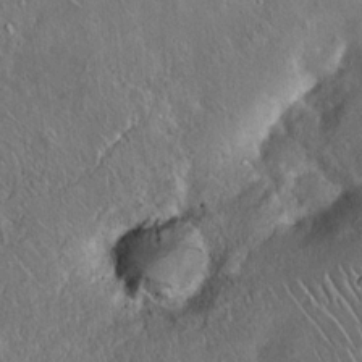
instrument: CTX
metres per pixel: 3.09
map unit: Hto
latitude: 16.3278
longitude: -59.8394
